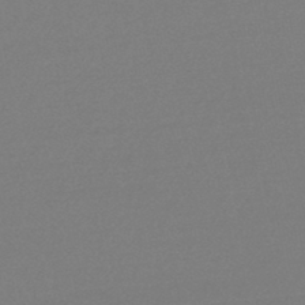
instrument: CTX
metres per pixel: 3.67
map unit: lHb
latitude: -44.5574
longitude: 64.5007
